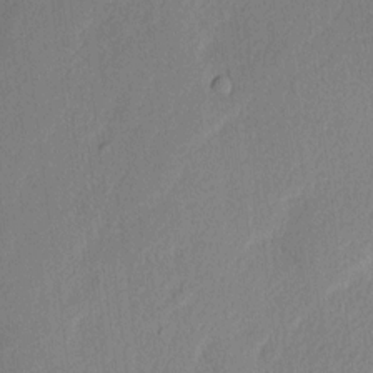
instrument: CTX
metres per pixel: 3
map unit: eHh
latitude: 2.7624
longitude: -76.8947
